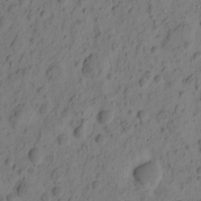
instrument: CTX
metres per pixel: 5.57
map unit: eHh
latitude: -0.8408
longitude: 16.4062
